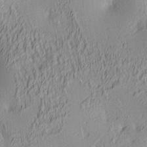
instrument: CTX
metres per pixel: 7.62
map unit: lAa
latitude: 4.1011
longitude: -115.6693
